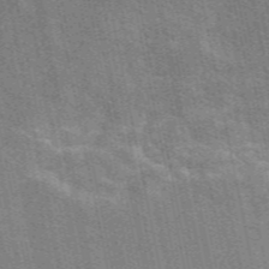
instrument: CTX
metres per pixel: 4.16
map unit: eAb
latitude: 49.3482
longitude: 116.2550
